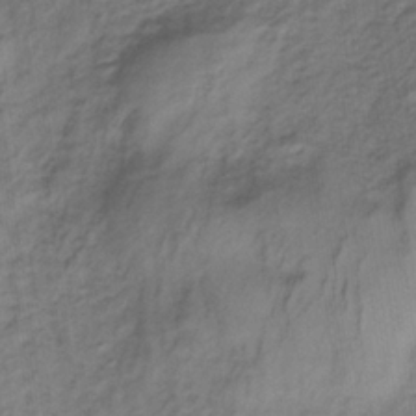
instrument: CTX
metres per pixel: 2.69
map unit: lHb
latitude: -33.4455
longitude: 65.8423
